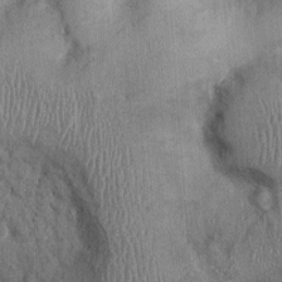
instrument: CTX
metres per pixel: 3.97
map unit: Ht
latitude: -0.0472
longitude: -13.5560
